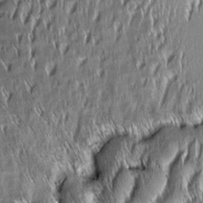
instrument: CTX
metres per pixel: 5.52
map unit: Aa
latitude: 7.9906
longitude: -132.7057
